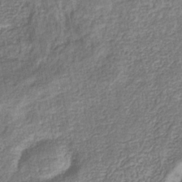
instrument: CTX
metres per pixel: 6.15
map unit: eHb
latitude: -33.3321
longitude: 76.0472
